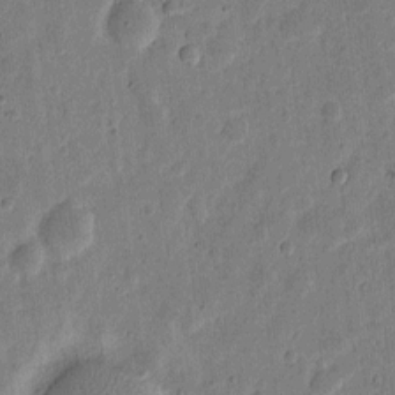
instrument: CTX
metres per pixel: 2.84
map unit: eHh
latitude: 6.9514
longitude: -71.2915
